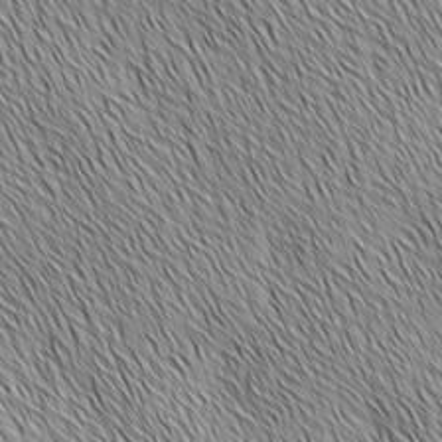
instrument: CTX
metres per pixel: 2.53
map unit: Ave
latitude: 2.1578
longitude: -114.4412
